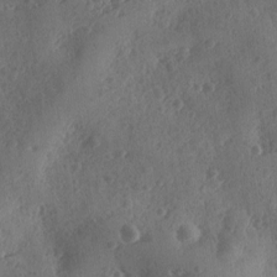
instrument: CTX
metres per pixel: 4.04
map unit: Ave
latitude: -9.7478
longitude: -118.5545
